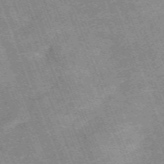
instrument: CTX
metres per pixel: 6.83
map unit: HNb
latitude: -54.2929
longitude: -48.1578
